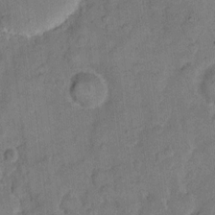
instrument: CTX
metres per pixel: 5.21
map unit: eHh
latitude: 11.4049
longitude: -64.7246
